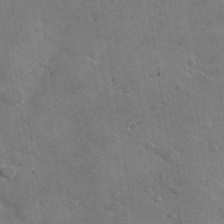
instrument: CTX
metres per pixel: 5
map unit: lHvf
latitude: 35.2537
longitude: -91.9717
